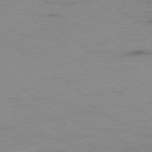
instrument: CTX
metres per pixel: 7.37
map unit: Hpe
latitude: -78.7085
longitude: 13.4643
